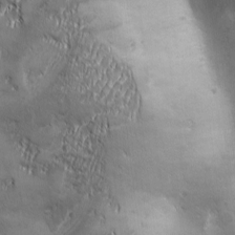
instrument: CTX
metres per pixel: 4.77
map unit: Ave
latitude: -7.0297
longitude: -121.6883
